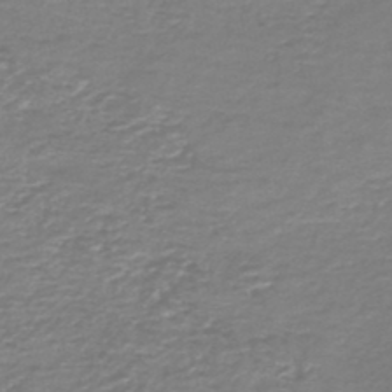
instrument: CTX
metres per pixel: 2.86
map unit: HNb
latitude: -47.0864
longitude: 52.1227
